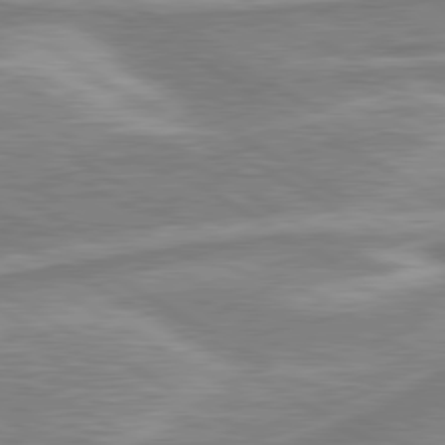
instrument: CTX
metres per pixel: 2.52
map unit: lApd
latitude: 80.1200
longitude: -177.9339
